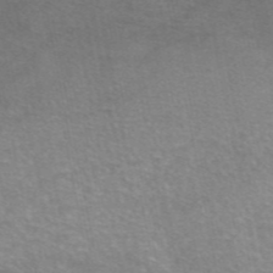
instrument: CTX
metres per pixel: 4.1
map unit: eAb
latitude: 46.2901
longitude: 102.0661
